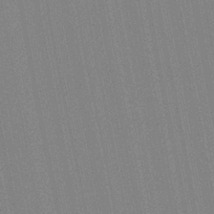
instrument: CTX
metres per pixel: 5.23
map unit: Aa
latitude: 28.8191
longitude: -147.4238
